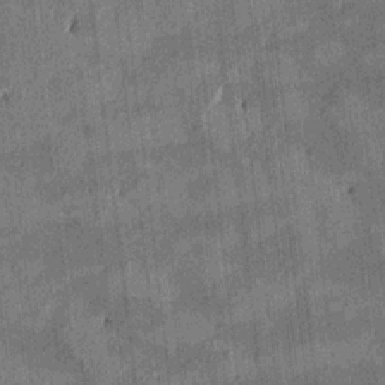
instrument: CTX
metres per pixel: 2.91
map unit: HNhu
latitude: 0.8569
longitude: -6.0822
